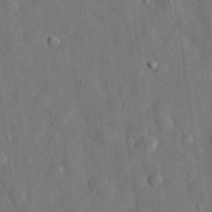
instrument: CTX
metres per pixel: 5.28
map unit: eHh
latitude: 30.9703
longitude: -74.5168
